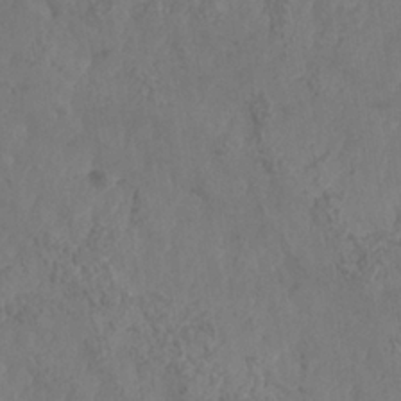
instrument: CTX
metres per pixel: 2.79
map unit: Nhe
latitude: -37.2942
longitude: 139.5777
